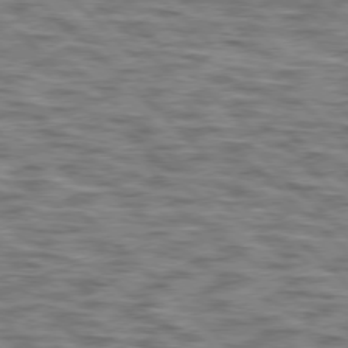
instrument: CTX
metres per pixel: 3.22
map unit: lApd
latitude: 77.0647
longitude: -71.1214
